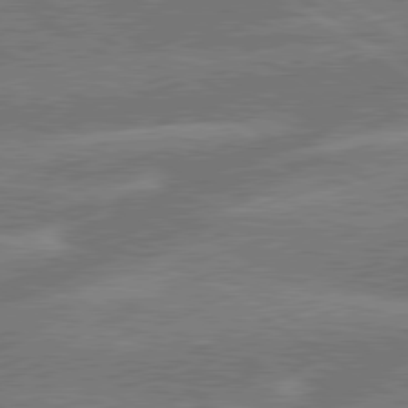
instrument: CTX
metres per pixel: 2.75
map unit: lApd
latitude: 79.9528
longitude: -132.6868
